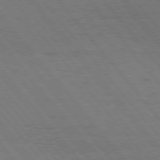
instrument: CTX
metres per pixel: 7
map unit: Hpe
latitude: 75.9528
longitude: -137.2159
